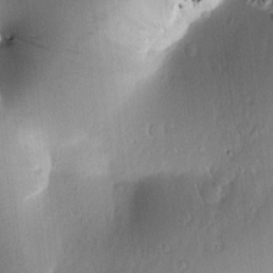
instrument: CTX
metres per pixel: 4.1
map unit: Htu
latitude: -0.3118
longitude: 171.8045
